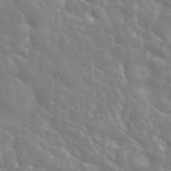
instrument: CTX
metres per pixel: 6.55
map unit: eHh
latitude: 35.3481
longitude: -60.1389
